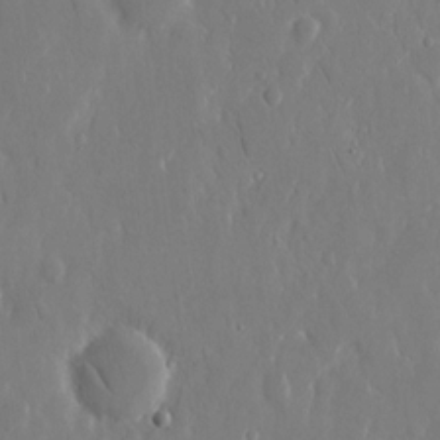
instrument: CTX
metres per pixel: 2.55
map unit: eHh
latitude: 13.8583
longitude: -71.5560
